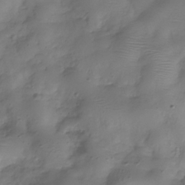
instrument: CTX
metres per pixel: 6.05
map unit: Hve
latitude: -31.7477
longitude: 91.0865
